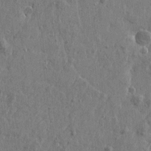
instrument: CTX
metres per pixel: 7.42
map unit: Htu
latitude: -5.1809
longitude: 179.5966
